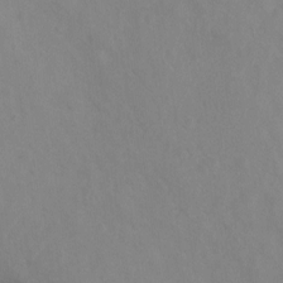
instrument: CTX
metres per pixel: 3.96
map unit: Ht
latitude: 2.5545
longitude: -25.3292
